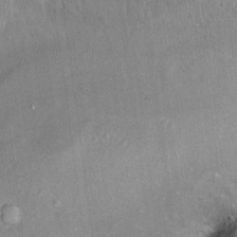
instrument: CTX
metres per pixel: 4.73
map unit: Ht
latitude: 8.9325
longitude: -36.3278
